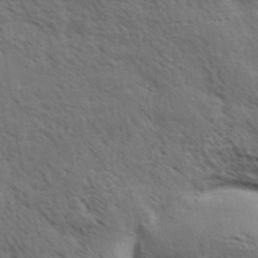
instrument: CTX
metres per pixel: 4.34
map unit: eHh
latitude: 34.4034
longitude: -140.8569
